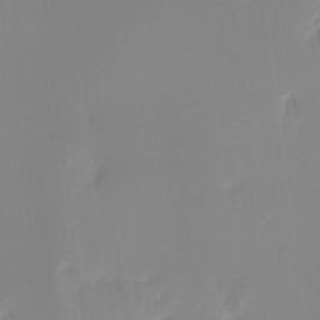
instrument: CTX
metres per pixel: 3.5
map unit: Ht
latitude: -15.5588
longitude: -52.4412
